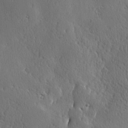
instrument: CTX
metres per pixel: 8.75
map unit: Hve
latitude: 23.0269
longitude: 146.2361
